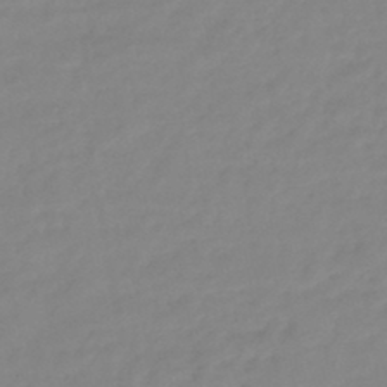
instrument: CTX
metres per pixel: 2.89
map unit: eHb
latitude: -46.5762
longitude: 86.0850
